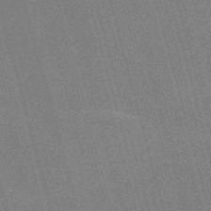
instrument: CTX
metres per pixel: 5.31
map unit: Nve
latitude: -58.0283
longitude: 62.8408
